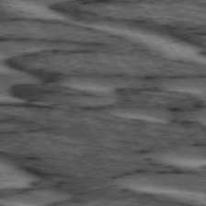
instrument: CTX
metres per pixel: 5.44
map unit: lApd
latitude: 74.3467
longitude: -73.4049
